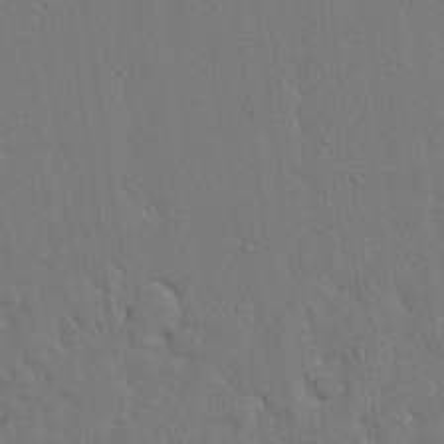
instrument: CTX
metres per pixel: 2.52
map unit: Ave
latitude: 17.8017
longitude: -141.1781
